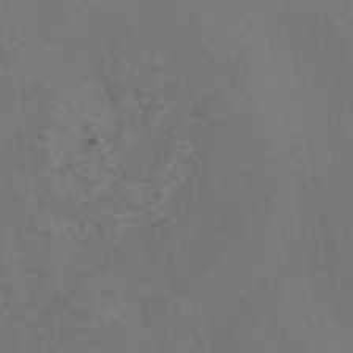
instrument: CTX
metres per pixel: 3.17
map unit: eAb
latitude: 46.4412
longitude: 110.2550
